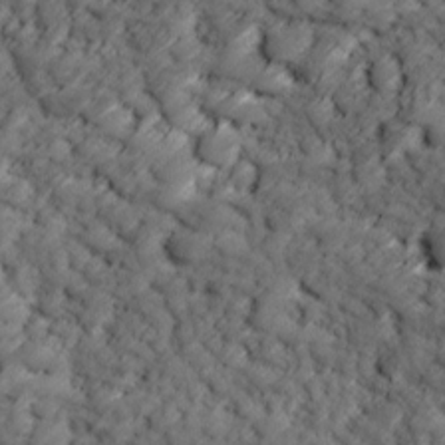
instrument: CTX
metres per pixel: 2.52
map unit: Ave
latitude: 17.0836
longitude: -135.2726
